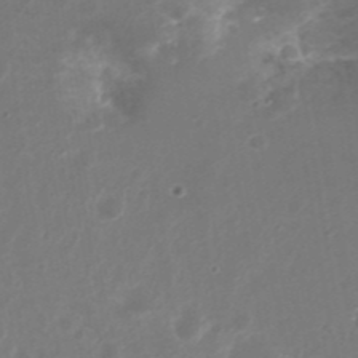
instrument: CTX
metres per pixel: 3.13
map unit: Nhu
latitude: 25.3292
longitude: -58.4412
